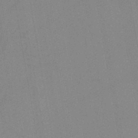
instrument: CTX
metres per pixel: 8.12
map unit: lHb
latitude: -46.1605
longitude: 72.7463
